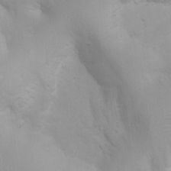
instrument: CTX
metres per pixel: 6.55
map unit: Ht
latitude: 3.0458
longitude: -22.4790
